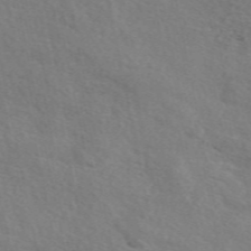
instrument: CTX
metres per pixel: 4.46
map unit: eAb
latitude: 50.5167
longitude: 117.5021
